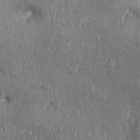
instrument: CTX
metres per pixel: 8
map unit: Ht
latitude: -1.3510
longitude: -13.4616
